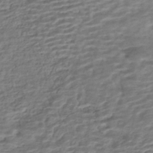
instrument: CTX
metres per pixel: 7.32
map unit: HNhu
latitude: -43.1620
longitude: 101.1620
